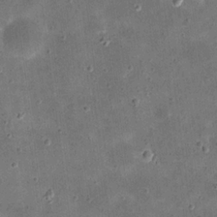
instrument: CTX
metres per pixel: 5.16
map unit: eHh
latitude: 21.1592
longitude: -66.1766
